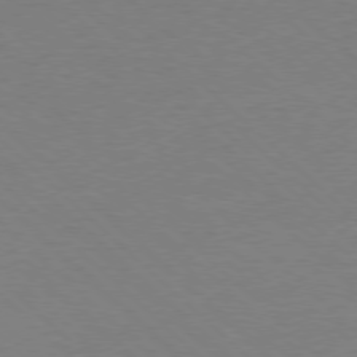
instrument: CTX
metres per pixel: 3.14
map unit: Ap
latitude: -78.3495
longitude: -86.9325
